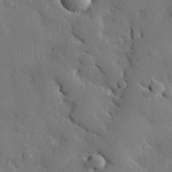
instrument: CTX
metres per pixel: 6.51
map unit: eHh
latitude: 30.1011
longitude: -80.5735
